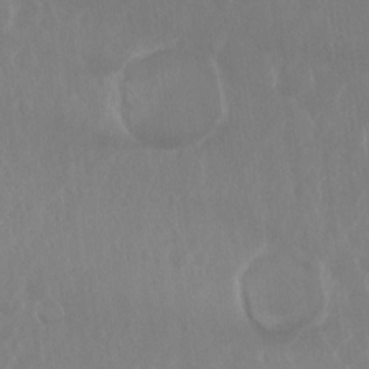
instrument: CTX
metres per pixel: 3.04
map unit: Hto
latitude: -8.2739
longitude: -45.3481
